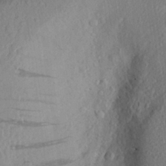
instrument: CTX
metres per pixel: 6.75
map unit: Aa
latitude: 26.2712
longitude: -146.0444
